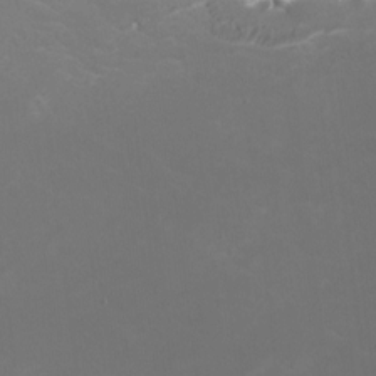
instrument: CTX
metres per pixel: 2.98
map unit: HNhu
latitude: 1.5371
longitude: -2.7624
